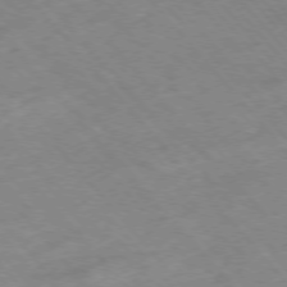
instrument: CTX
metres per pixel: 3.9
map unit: Hpe
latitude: -76.8219
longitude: -18.3278
